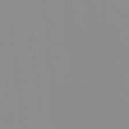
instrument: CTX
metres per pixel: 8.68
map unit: HNhu
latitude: -0.9731
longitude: -5.6316
